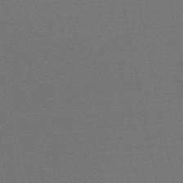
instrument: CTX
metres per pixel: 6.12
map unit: lHb
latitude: -50.6329
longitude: 79.9367
